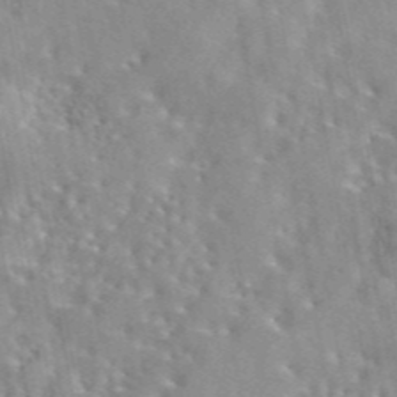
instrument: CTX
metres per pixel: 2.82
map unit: eAb
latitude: 44.7246
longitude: 112.3684
